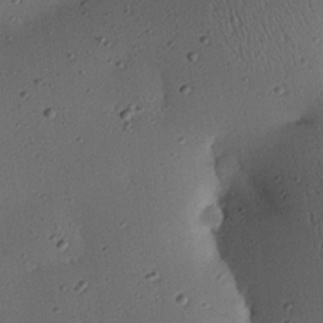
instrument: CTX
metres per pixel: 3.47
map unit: eHh
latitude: 23.1781
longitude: -91.6316
